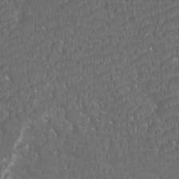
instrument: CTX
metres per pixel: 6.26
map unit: Htu
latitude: -10.9920
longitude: -73.4048
